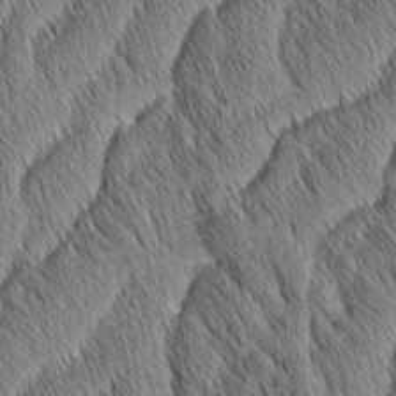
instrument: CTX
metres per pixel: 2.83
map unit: Aa
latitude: 6.7435
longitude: -130.6491
